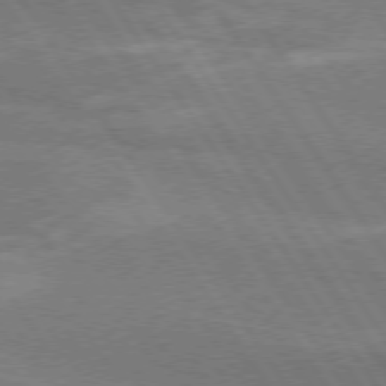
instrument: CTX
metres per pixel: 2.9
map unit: lApd
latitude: 74.5546
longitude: -66.3278
